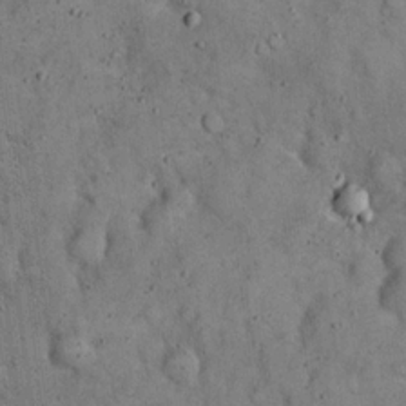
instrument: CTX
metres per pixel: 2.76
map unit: eHh
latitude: 19.5749
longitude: -61.2159
